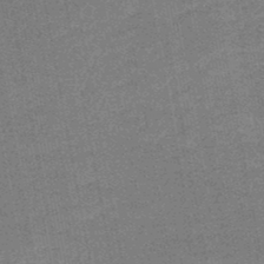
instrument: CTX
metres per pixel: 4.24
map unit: HNb
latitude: -47.8422
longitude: -39.0080
